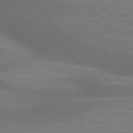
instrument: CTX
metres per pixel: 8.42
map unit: lApd
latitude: 76.3845
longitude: -59.3671
